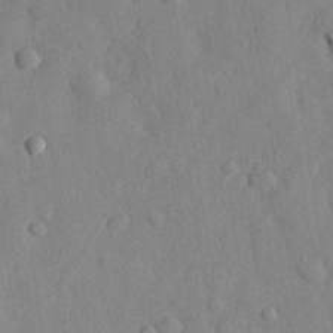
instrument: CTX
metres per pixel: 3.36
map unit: eHh
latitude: 29.7260
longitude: -76.2144
